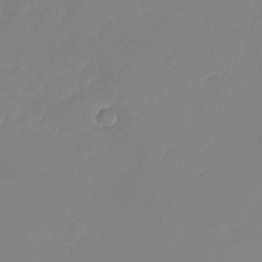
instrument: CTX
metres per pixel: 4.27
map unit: Nhu
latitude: -28.4818
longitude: -64.1578
